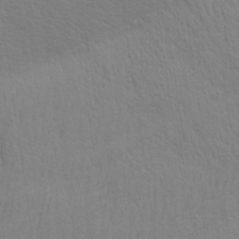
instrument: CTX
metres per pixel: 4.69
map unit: lAa
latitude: 21.4616
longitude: -138.9514
